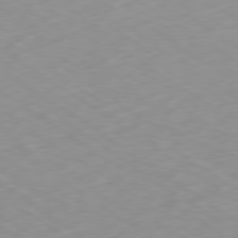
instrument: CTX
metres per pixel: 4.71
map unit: Ap
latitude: -79.4076
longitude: -72.5735
